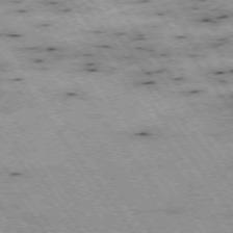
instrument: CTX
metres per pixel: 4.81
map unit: Hpe
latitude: -74.5574
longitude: 2.4251
